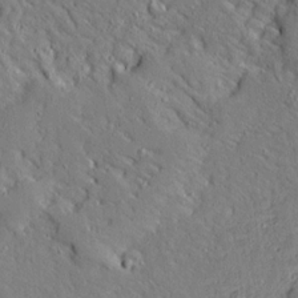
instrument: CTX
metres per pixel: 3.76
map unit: Ave
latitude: 13.8395
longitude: -139.6127
